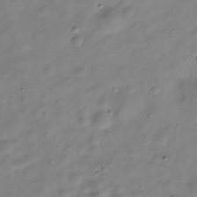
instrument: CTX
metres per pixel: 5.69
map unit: Hve
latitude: -29.0864
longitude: 93.7100
